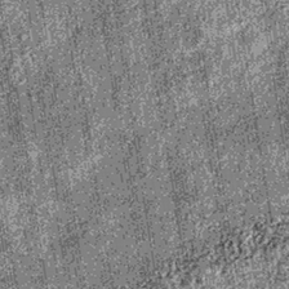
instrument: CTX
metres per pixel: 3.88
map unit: lHb
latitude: -38.8597
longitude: 67.5211
